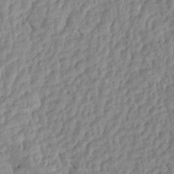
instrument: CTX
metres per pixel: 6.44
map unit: Aa
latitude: 15.6883
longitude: -146.4034
